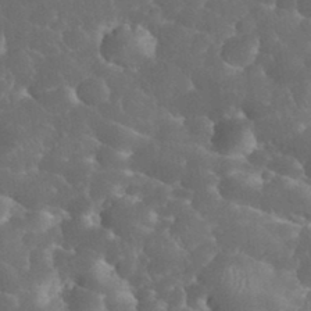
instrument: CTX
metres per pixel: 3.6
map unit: eHh
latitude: 34.0822
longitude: -63.9339
